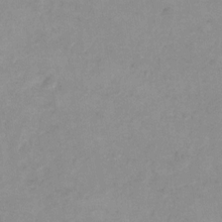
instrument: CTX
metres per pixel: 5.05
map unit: Hto
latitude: 7.8961
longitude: -35.6127
